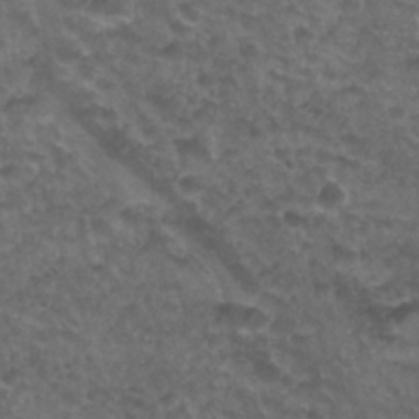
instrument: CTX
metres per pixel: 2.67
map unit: Nhu
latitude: 26.9892
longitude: -53.8395
